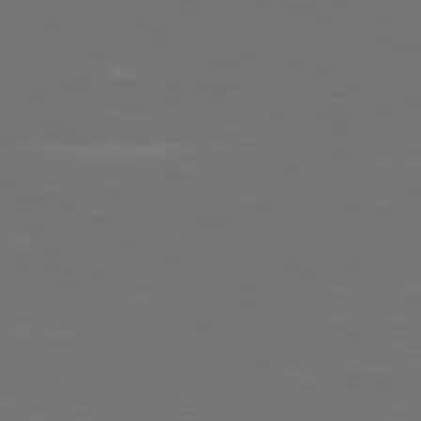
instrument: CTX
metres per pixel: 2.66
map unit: Ap
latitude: -81.7856
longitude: -85.3104
